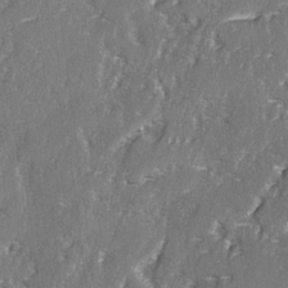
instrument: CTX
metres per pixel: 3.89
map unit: lAvf
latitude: -2.9352
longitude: -107.9150
